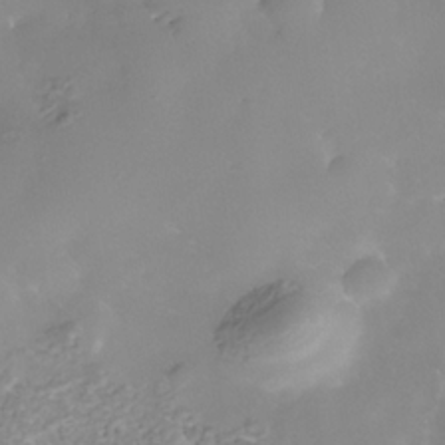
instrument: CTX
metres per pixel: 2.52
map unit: Nhe
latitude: -36.2928
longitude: -117.8772
